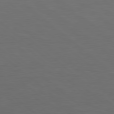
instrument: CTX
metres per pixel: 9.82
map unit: lApd
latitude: 78.6302
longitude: -176.7624
